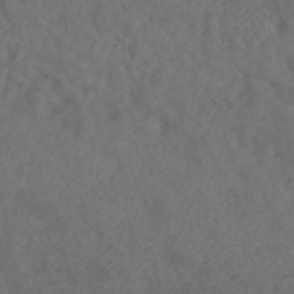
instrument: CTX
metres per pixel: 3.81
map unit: ANa
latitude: 43.0459
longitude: 29.0109
